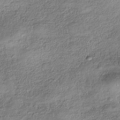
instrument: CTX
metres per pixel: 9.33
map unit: HNhu
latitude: -40.6140
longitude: 107.4266
